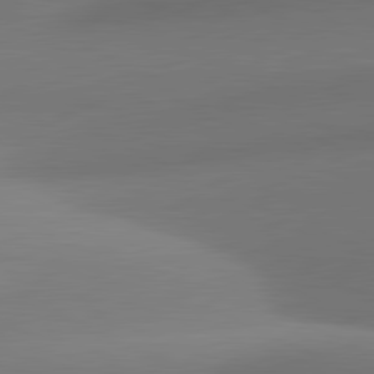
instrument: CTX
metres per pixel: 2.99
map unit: lApd
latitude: 81.2915
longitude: 131.4454
